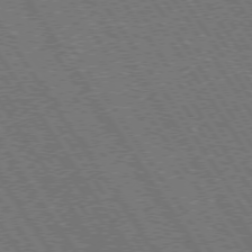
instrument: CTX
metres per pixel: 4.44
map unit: Hpe
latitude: 73.6883
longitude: -141.5371
